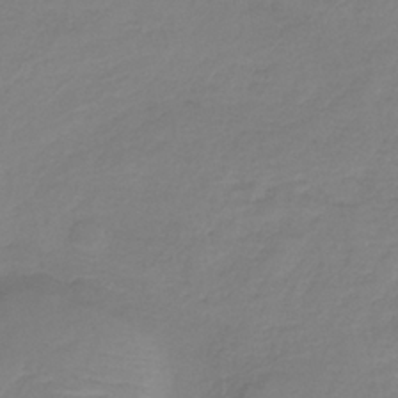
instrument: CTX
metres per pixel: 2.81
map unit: HNb
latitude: -34.6896
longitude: 53.8989
